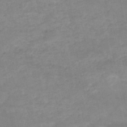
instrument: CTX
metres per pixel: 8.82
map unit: HNb
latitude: -50.1039
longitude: -39.5749
